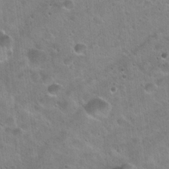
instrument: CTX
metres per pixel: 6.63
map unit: Hto
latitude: 22.1200
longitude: -53.8395
